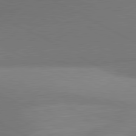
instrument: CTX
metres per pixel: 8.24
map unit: lApd
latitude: 81.0269
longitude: 133.5777
